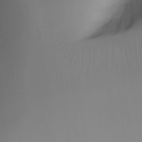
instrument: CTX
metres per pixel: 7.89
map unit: Nhu
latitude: -4.2928
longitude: -76.9513
